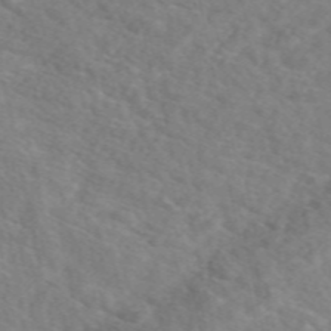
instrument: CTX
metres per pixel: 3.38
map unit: eAb
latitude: 49.9528
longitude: 117.4076
